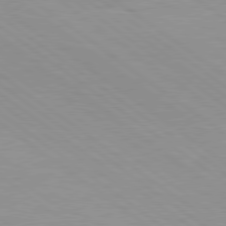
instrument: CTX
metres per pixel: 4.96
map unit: Hpe
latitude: 78.8947
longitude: -122.1956
